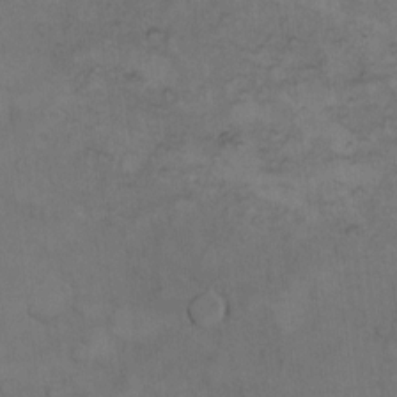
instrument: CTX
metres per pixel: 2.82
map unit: Hto
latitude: 7.2159
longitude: -60.7246
